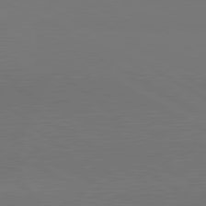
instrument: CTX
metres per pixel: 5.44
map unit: lApd
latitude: 81.1403
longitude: 147.4076
